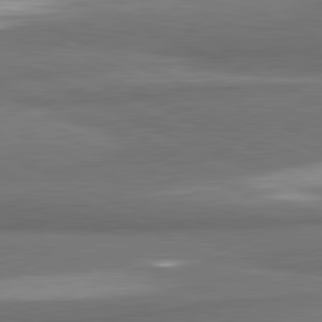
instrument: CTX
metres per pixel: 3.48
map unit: lApd
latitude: 81.9339
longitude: 174.9541
